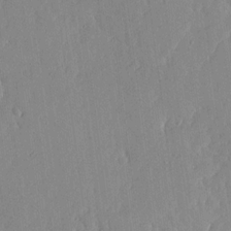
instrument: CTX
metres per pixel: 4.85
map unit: lHvf
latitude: 17.1403
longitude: -114.4034
